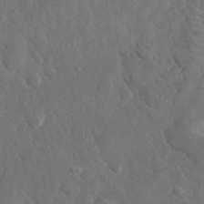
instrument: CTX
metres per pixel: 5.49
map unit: lHvf
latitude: 33.8961
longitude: -86.2144
